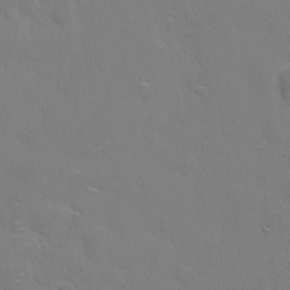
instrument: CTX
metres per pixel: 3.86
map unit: eHh
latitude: 5.4048
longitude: -67.3481
